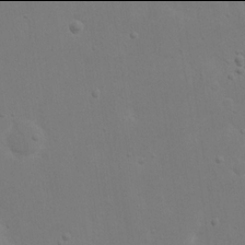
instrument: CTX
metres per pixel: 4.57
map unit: eHh
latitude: 17.9906
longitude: -71.7072
